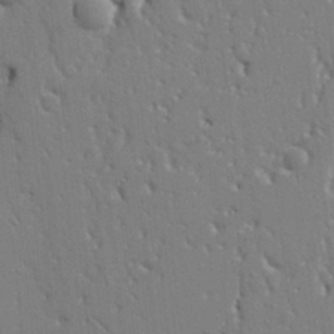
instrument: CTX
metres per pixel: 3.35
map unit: Ht
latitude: 9.4427
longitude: -77.0458
